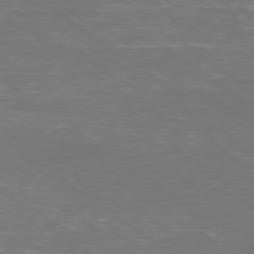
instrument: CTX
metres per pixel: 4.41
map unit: Ap
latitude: -79.2187
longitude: -61.6883
